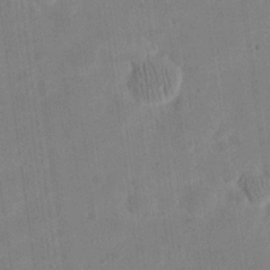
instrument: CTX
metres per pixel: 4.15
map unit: eHh
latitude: 20.6680
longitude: -70.0822
